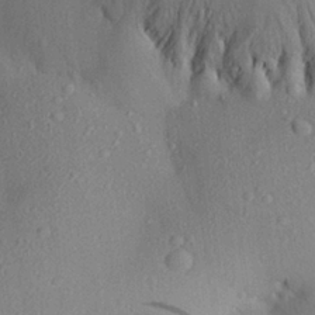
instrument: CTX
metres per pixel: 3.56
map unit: Aa
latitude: 27.4615
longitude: -144.9136
